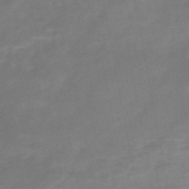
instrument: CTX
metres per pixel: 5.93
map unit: HNb
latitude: -49.2187
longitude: -39.5371
